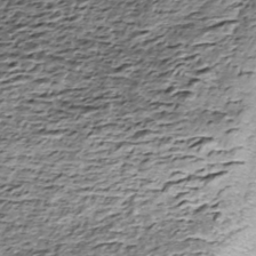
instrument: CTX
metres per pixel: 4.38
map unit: ANa
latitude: -44.7463
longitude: 106.0283
